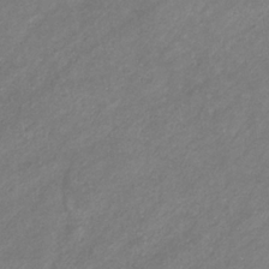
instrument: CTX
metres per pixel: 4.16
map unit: eHb
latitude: -31.9178
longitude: 70.6708
